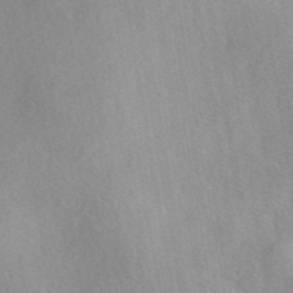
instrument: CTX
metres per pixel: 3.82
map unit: eAb
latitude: 40.5167
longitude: 104.4440
